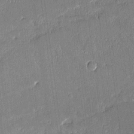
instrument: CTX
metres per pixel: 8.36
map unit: Aa
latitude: 11.8583
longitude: -128.2900
